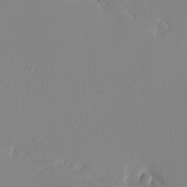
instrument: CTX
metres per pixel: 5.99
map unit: eHh
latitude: -7.9556
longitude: -70.8002
